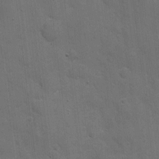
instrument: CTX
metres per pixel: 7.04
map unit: eHh
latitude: 5.1403
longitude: -65.6127
